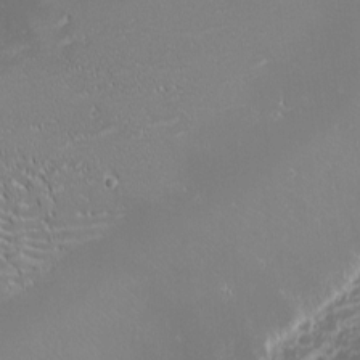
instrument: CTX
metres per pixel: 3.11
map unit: eHh
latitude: -1.8045
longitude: -80.9325
